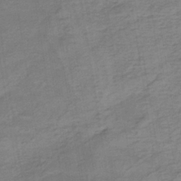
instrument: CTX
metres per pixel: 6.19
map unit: lHb
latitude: -35.5399
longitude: 70.2173
